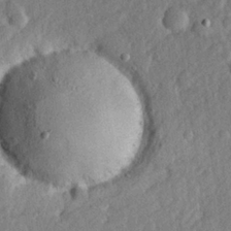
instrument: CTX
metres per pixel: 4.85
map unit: lHvf
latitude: 22.9703
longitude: 144.3873
